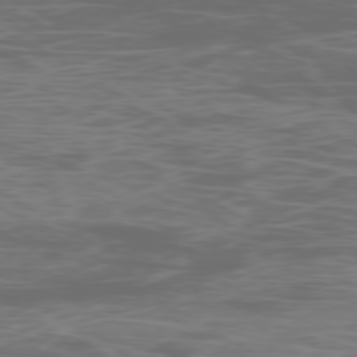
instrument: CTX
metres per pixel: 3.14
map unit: Ap
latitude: -78.8408
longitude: -75.0081
